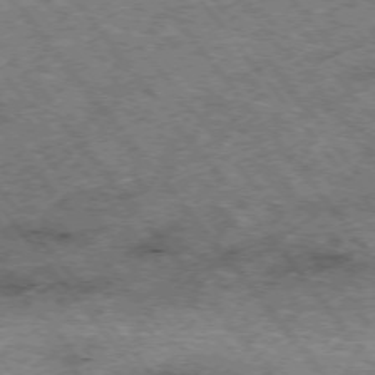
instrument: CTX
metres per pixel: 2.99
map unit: Hpe
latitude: -75.1998
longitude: 4.9541
